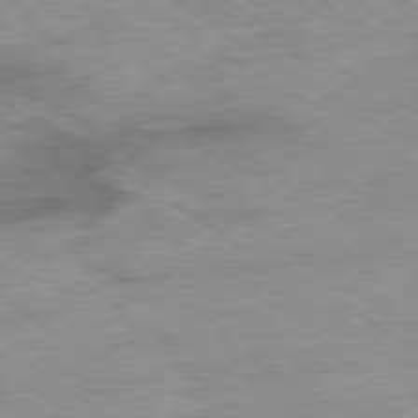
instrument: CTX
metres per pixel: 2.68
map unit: Ap
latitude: -80.2173
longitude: -75.1025
